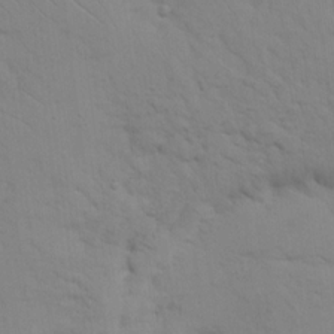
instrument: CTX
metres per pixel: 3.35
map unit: eHh
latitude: 16.9136
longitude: -62.7813
